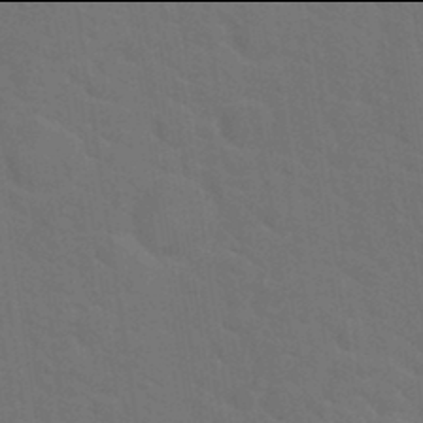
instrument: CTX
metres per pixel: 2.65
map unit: Hto
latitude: 17.9906
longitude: -36.5924
